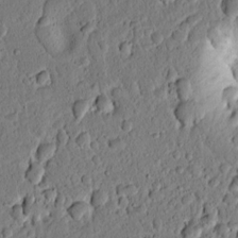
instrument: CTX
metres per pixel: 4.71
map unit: lAvf
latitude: 8.6302
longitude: 164.7841
